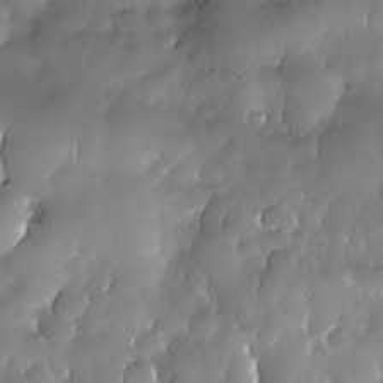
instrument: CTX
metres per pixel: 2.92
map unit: Nhe
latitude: -30.6518
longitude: -140.5356
